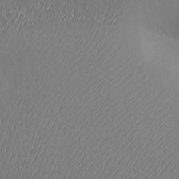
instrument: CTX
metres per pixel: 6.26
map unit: Hve
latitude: -11.5399
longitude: 173.8233
